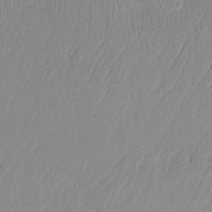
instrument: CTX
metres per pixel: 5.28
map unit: Ht
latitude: -14.6708
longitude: -50.6112
